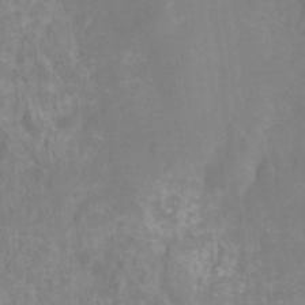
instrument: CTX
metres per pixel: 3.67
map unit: HNhu
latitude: -27.6343
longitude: 73.8233
